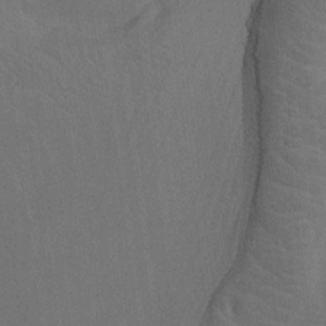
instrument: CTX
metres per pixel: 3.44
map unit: Nhu
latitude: -7.8800
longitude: -68.1200
